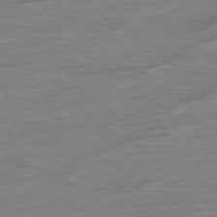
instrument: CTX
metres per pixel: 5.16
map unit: Ap
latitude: -79.8800
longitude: -83.9906
